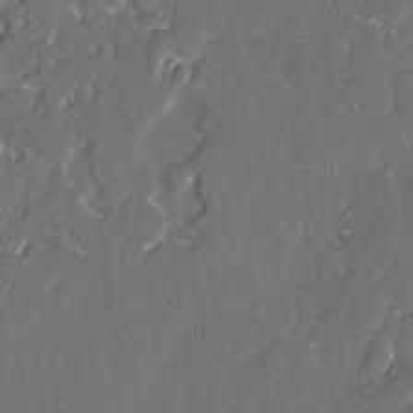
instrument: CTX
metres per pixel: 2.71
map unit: lAvf
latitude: -2.4628
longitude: -107.4993
